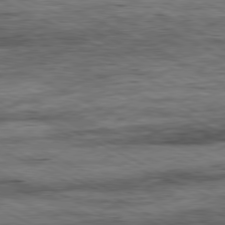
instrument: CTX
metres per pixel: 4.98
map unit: Ap
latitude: -80.8408
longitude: -84.5735
